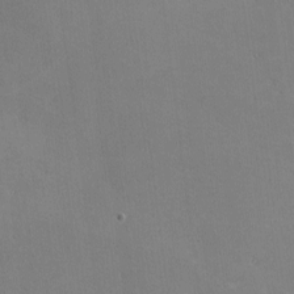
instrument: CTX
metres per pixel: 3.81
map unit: lHvf
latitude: -9.3510
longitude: -100.3089
